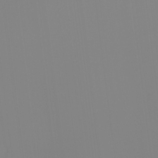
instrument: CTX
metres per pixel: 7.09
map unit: Ht
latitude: -15.5022
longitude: -52.2712
